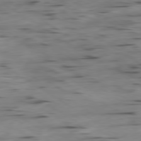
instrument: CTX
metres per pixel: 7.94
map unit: Ap
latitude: -80.2551
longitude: -62.3279
